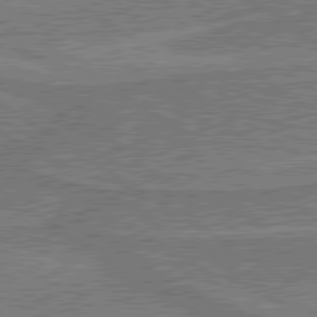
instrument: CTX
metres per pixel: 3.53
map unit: lApd
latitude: 79.9717
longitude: 169.6910
